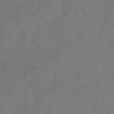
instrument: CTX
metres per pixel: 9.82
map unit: lHb
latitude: -39.4644
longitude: 70.8597
